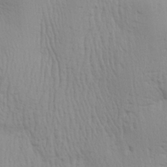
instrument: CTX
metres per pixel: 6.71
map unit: Aa
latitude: 29.5560
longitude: -134.7057
